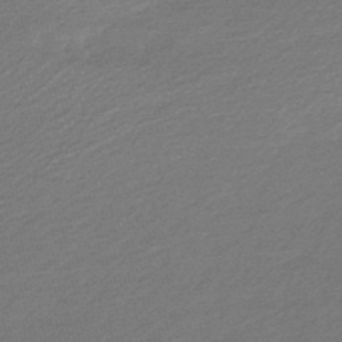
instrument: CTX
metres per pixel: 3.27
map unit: HNb
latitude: -48.5952
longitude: 60.4440
